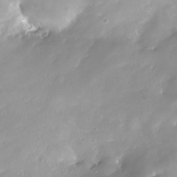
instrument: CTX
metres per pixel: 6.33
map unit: Nhe
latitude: -29.3321
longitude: -109.9339
